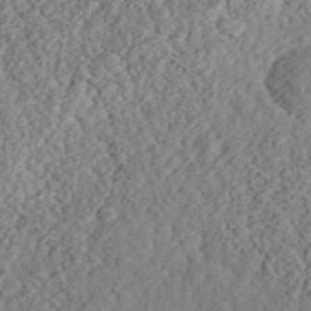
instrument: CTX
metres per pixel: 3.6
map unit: eHh
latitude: 36.4034
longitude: -79.2537
